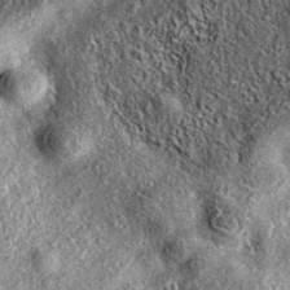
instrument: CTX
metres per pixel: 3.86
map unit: eAb
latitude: 37.4048
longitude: 108.3684
